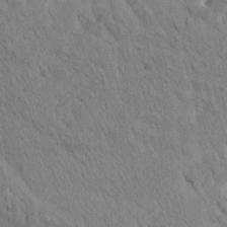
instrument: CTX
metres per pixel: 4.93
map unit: Htu
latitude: 0.5923
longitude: 174.3117
